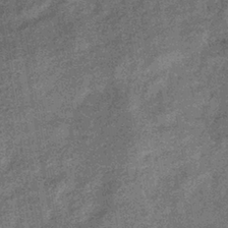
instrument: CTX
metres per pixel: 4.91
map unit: eHb
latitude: -39.1053
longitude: 79.5021
